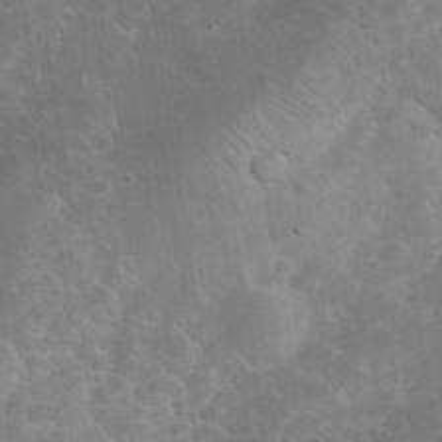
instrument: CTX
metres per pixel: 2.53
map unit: eHh
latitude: 36.9136
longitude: -67.0836
